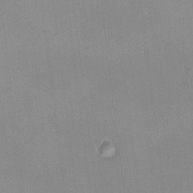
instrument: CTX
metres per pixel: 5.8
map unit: HNhu
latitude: 5.6316
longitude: 9.9745
